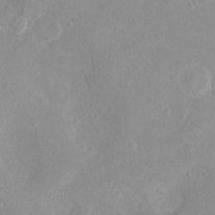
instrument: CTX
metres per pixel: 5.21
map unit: eHh
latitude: -4.7841
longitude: -77.5371
